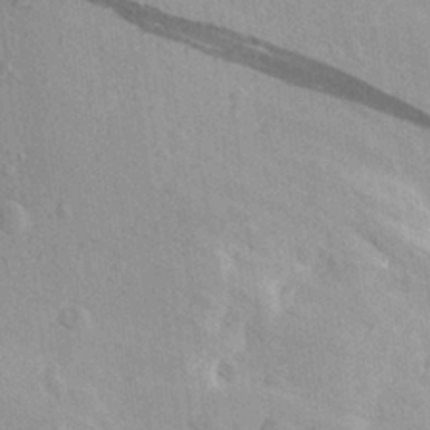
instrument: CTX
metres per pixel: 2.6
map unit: Aa
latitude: 29.7638
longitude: -136.9514
